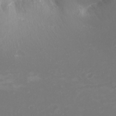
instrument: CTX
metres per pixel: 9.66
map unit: Nhu
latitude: -8.3873
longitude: -72.4412
